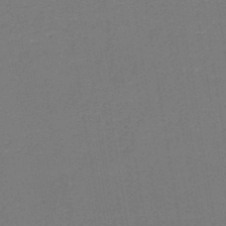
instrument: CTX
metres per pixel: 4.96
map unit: HNb
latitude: -50.4251
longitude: -48.6113
